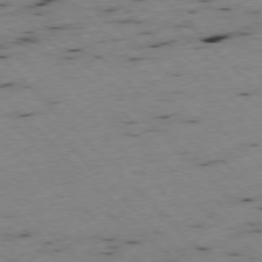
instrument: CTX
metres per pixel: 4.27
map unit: Ap
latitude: -77.1431
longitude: -60.0822
